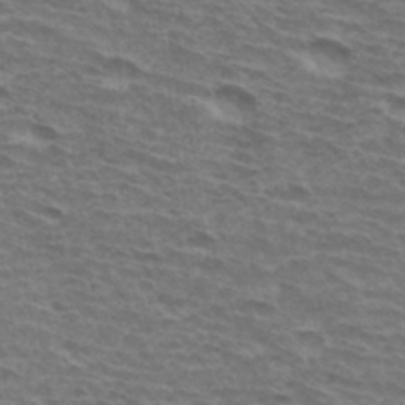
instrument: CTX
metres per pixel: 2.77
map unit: Hto
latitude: 33.9906
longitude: -42.7435
